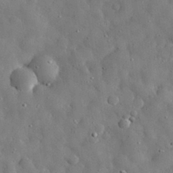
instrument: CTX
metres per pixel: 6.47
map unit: eHh
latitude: 30.6680
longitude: -73.6127
